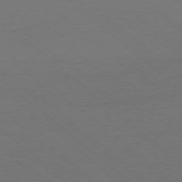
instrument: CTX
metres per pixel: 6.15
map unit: Ap
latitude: -78.2928
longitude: -84.0444
